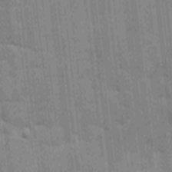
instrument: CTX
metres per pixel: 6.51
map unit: Ave
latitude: -9.6344
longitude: -123.2537
